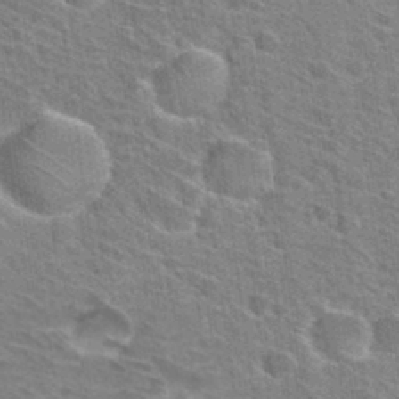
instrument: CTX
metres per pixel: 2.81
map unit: Hto
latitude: 31.1215
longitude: -44.5546
